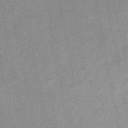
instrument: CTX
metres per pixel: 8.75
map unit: HNb
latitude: -52.1794
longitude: -49.3482
